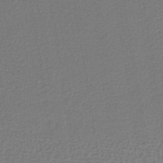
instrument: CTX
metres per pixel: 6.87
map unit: lHb
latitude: -38.6141
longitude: 59.1431
